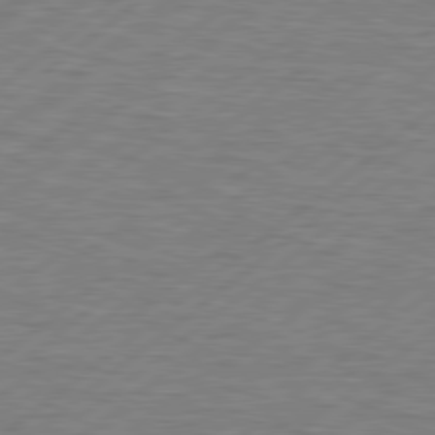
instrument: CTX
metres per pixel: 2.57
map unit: Hpe
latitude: 78.9514
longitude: -121.1215
